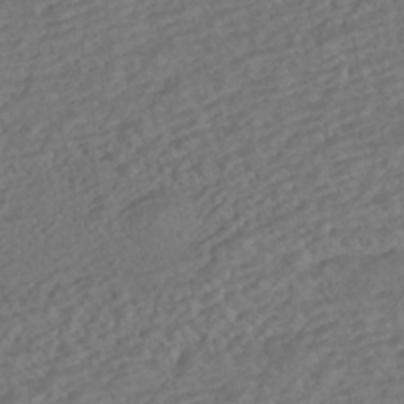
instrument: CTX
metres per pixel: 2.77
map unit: HNhu
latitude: -42.7274
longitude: 105.3698
